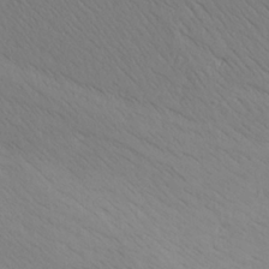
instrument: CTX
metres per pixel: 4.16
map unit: Aa
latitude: 25.3859
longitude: -148.2523
